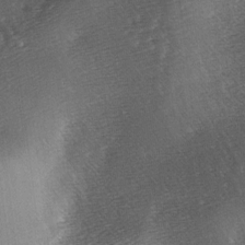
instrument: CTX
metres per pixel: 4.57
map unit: lAa
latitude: -3.4643
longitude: -126.5546
